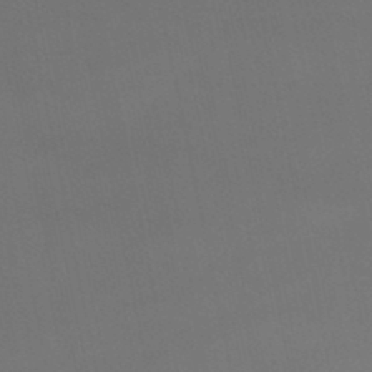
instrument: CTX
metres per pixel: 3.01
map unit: lHb
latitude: -46.8030
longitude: 66.7274
